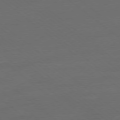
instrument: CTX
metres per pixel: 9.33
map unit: Ap
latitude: -78.7085
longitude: -56.4412
